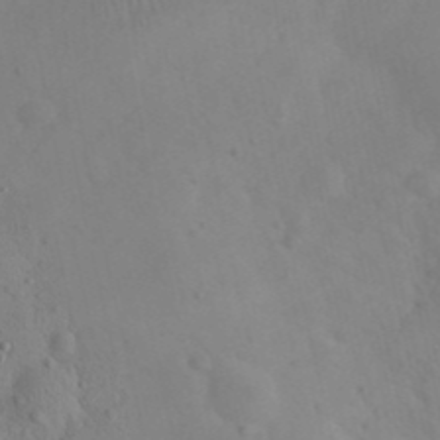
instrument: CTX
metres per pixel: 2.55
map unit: eHh
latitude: 25.4804
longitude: -66.9891
